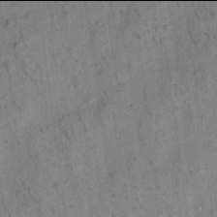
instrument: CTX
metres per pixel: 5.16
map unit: Aa
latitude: 21.9906
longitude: -139.3859
